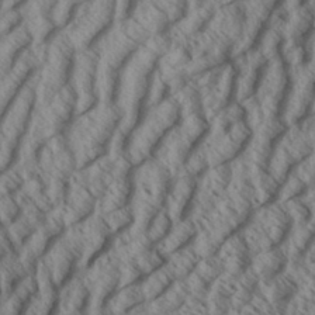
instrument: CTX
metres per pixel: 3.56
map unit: Aa
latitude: 33.7828
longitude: -139.2537
